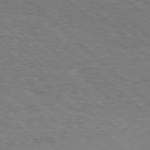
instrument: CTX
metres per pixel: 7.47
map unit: Hpe
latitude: 78.2523
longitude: -150.0444
